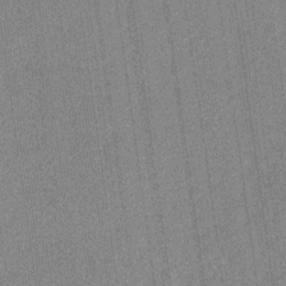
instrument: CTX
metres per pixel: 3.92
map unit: eHb
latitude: -30.4440
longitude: 64.3495
